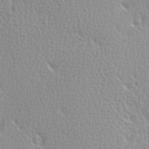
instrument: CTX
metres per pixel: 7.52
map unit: Hve
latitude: 2.4034
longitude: -122.1011
